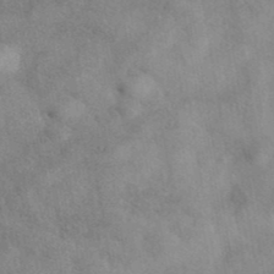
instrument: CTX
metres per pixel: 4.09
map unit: eAb
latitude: 40.4223
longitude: 108.5952
